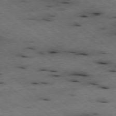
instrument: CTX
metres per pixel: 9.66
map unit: Hpe
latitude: -78.4629
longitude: -22.9514
